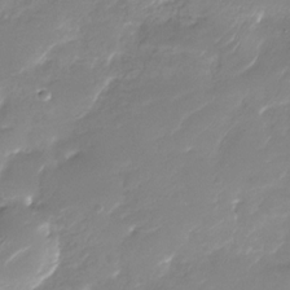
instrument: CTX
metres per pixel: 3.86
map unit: Nhu
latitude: -29.8611
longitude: -71.0269
